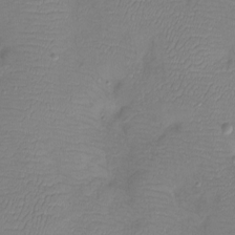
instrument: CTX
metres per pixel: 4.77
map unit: Htu
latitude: -13.6911
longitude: -45.2348
